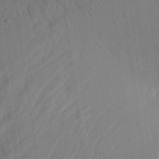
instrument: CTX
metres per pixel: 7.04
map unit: Aa
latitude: 25.3481
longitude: -143.2726
